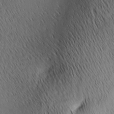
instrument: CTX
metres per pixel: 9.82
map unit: Ave
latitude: 1.8394
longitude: -115.0458
